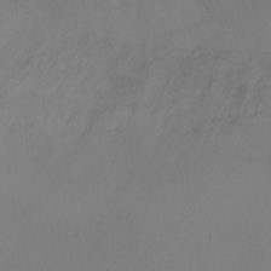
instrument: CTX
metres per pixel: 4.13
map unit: Ht
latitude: -6.0661
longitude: -27.1214
